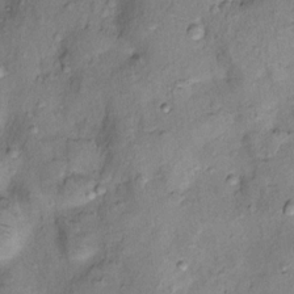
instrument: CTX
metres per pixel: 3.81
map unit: Nhu
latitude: 12.3467
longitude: -29.3104
